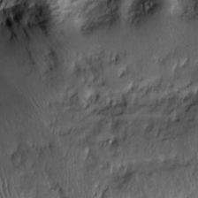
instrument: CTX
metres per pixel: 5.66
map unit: Htu
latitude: -6.7652
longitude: 159.4265
